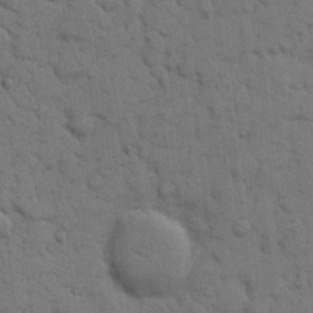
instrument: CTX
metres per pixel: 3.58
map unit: eHh
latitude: 7.8394
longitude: -65.1781
